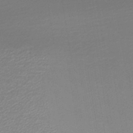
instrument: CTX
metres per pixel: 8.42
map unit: lHb
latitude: -46.4440
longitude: 60.5385
